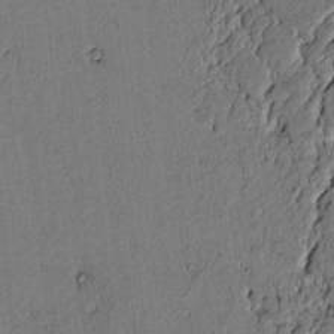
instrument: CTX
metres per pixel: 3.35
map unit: lAvf
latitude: 5.2348
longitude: 168.8219
